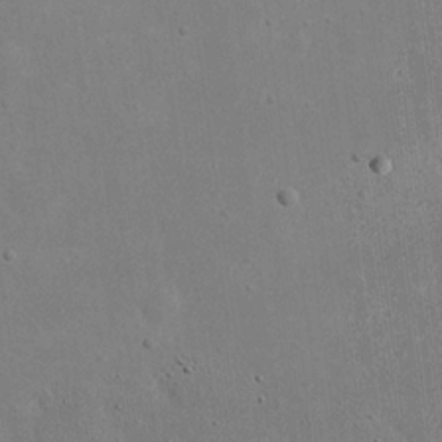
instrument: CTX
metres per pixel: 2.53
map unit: eHh
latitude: 20.6491
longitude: -71.5749
